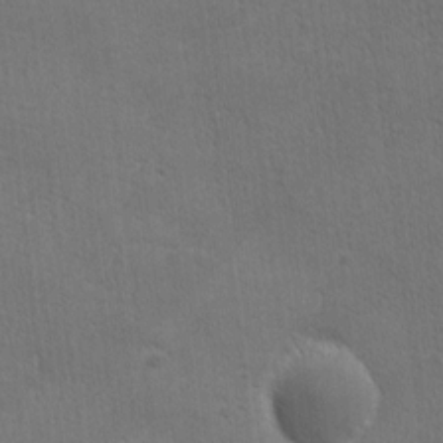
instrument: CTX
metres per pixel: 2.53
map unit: Ave
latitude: -7.9745
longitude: -121.1592
